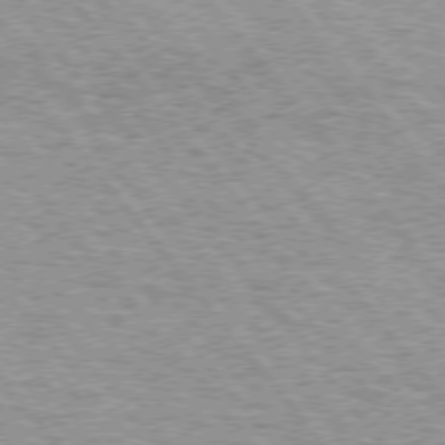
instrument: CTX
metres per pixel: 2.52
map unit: lApd
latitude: 74.9703
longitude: -76.8758
